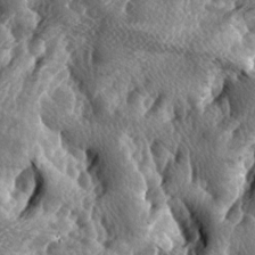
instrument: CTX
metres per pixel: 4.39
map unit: lAa
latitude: -6.5574
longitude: -124.9325
